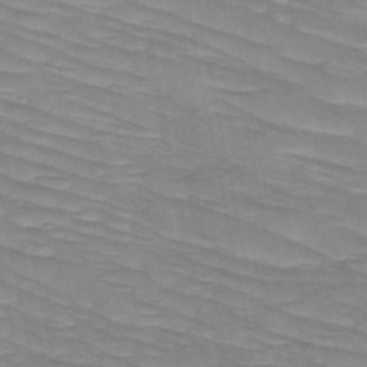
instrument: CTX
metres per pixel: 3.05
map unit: HNb
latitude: -49.4077
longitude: -49.9528
